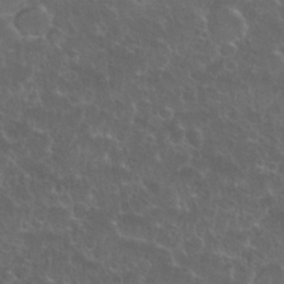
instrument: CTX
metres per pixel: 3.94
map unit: Nhu
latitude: 26.5546
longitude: -51.3481
